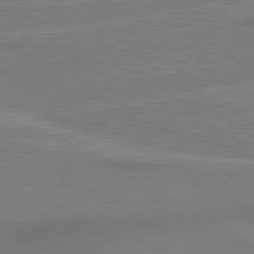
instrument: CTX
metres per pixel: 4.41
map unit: lApd
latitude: 80.5546
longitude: 120.5384
